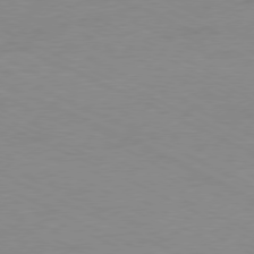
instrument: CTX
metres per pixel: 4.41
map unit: Ap
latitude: -77.7289
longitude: -74.5357
